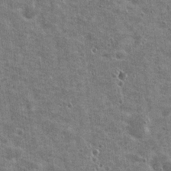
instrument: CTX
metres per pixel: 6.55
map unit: Nhu
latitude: 19.5182
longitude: -30.4601
